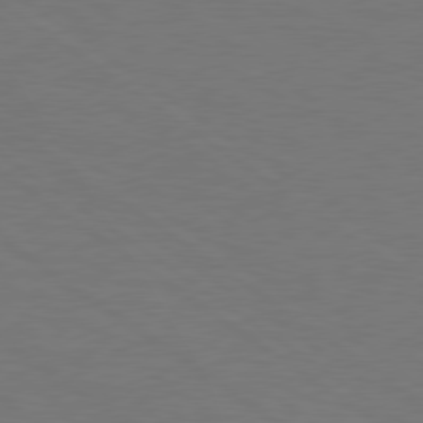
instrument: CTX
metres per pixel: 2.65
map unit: Hpe
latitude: 78.8758
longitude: -149.8772
